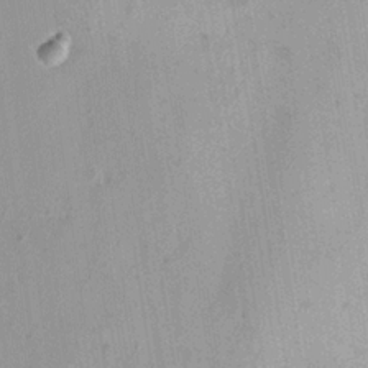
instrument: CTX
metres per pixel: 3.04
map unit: HNhu
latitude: 5.2915
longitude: 3.4643
